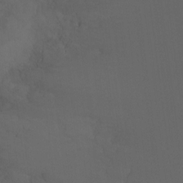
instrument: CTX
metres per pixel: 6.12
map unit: Ht
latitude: -9.7289
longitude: -33.4615
